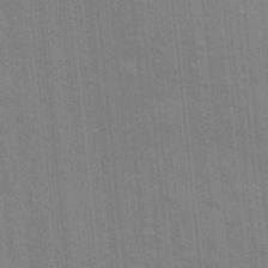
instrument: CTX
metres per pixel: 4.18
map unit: eHh
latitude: 5.1025
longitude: -74.4223
